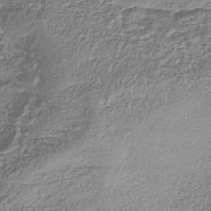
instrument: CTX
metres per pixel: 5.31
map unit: eHh
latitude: -43.5210
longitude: 121.3131
